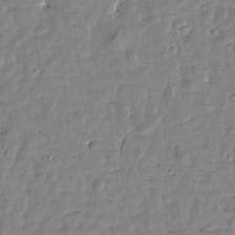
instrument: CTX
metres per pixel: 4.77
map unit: Htu
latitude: 1.5371
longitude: -179.2537
